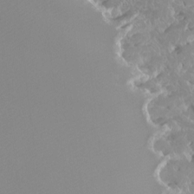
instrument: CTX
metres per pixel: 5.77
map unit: Ht
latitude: -4.0661
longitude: -26.8569
